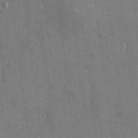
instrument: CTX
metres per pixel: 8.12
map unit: HNhu
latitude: 2.8380
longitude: 7.9745
